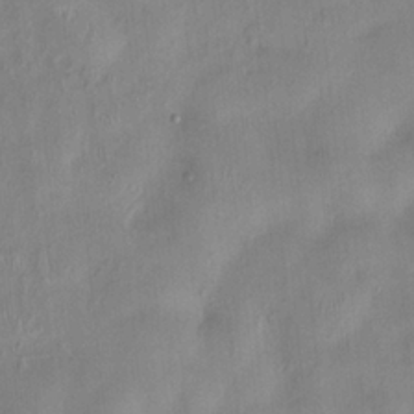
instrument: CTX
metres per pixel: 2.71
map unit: HNhu
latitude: 0.3278
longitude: -4.4034
